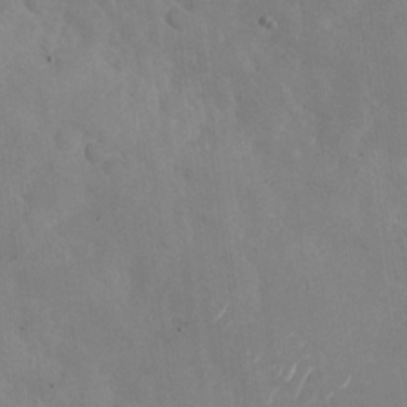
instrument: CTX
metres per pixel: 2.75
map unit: Nhu
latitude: -27.1809
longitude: -58.1200
